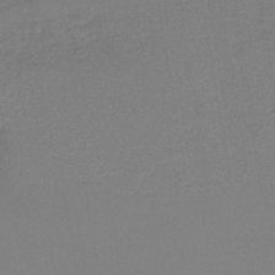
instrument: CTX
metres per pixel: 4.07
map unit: lHb
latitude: -45.1809
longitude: 64.8408
